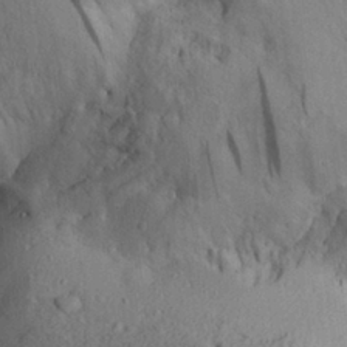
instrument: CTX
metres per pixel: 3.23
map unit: Aa
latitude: 28.7624
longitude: -133.4615
